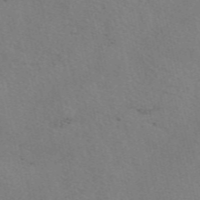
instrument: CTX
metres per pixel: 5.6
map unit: eAb
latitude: 50.5356
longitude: 109.0864
